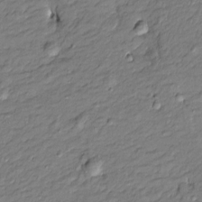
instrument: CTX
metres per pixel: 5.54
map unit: Htu
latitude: -8.8219
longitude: 177.3888
